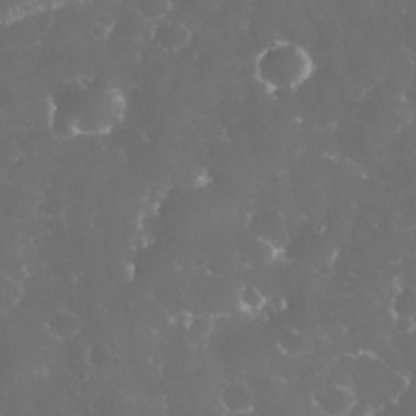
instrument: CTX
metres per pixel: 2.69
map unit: eHh
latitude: 32.6113
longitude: -63.3482
